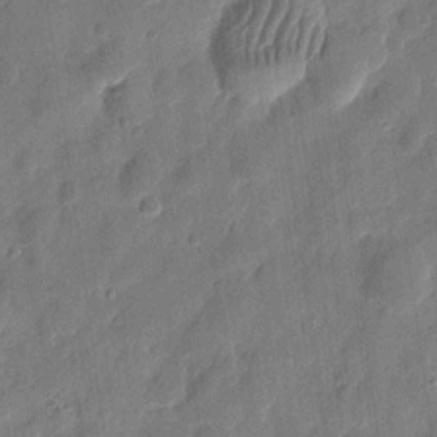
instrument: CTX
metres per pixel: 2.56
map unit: eHh
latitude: 8.2145
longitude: -74.1767
